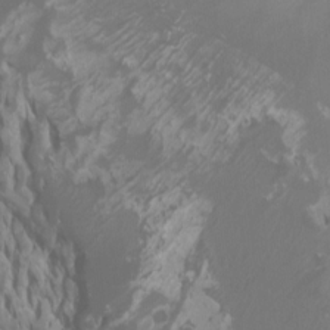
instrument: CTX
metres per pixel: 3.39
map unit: Ht
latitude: -0.9542
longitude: -18.4223
